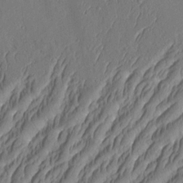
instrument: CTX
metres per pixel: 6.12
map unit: Aa
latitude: 8.9703
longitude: -130.8380
